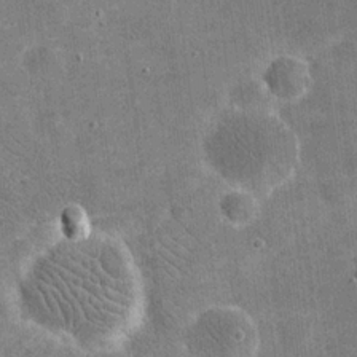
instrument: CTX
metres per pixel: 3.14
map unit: eHh
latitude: 20.5546
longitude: -65.7639
